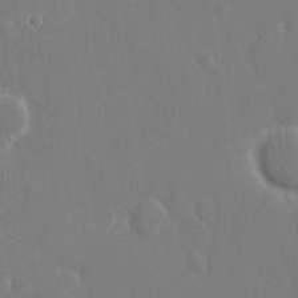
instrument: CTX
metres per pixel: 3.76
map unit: eHh
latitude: 14.7625
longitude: -71.6316
